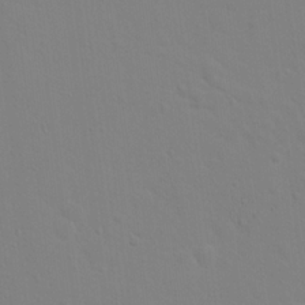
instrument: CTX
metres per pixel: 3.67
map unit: Hto
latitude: 17.7261
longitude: -39.5749
